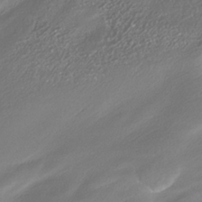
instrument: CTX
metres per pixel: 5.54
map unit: HNhu
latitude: -41.9745
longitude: 102.3495
